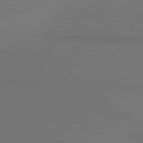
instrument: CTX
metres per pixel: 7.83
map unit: lApd
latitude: 80.8947
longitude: 154.0472
